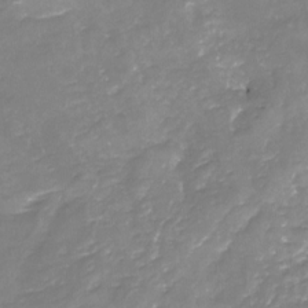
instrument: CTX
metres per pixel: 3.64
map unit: Nhu
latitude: -22.3306
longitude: -56.8380
